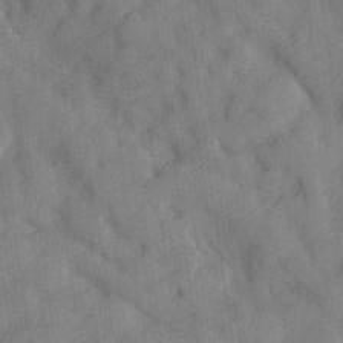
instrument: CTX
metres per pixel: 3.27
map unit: lHvf
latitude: 24.2144
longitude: 142.7652
